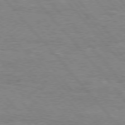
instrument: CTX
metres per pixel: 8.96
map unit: Hpe
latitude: 75.9717
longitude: -151.9150
